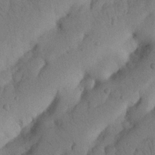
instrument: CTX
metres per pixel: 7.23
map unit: Nhu
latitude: 21.3671
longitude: -74.5546
